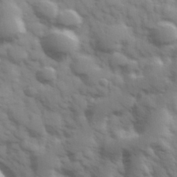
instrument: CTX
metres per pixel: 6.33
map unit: Hve
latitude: 32.4223
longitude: 150.5007
